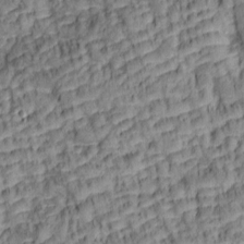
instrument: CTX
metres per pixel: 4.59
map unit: lAa
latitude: 6.4223
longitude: -115.7638
